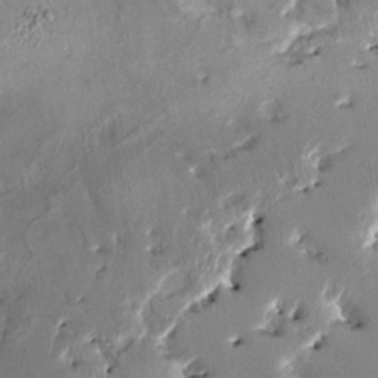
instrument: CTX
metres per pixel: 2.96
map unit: HNhu
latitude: 3.7449
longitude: 7.8989
